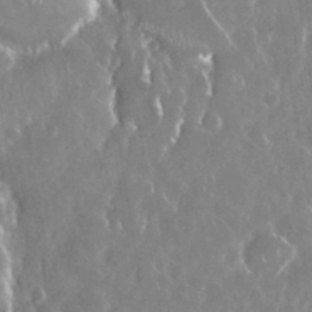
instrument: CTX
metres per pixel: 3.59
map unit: Nhu
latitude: 29.3104
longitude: -62.1767
